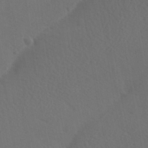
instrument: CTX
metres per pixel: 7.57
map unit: Ave
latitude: -8.5007
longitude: -121.0837
